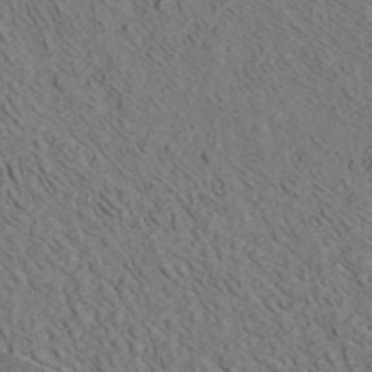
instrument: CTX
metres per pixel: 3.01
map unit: ANa
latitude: 42.5168
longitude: 30.8219
